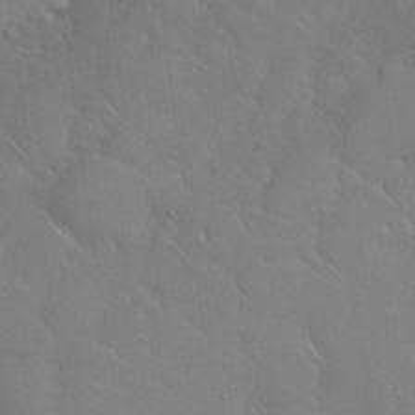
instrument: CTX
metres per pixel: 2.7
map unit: Nhu
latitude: 30.8569
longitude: -57.3292
